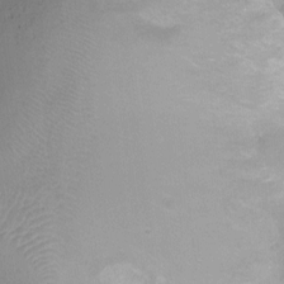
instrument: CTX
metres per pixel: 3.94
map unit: Ht
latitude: -10.2928
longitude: -28.2333
